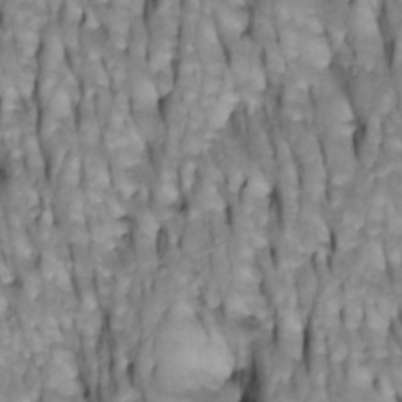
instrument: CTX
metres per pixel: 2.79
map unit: Htu
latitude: -4.2361
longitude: 150.4440
